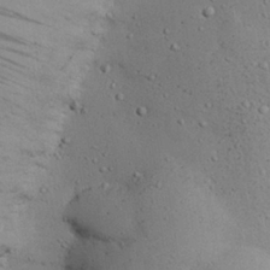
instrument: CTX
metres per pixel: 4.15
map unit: Nhu
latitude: 25.2348
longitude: -72.6302
